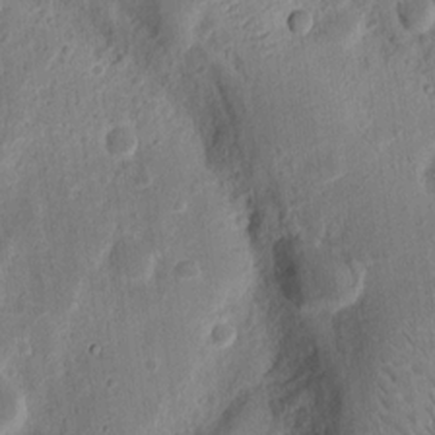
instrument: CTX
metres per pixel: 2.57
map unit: Ht
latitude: 11.1214
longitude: -74.9325
